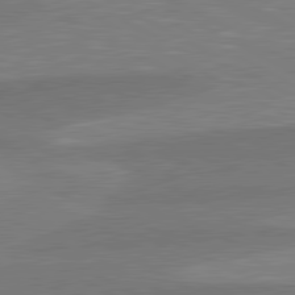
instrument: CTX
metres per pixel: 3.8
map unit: lApd
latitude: 81.0269
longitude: -172.8002
